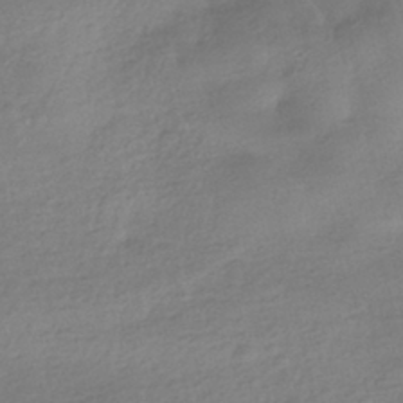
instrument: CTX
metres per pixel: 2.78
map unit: HNhu
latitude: -41.1809
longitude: 98.8408
